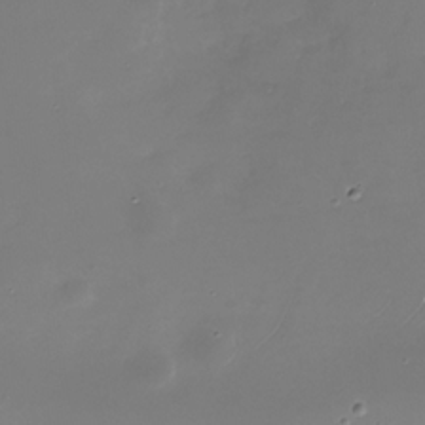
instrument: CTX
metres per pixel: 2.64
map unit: Nhu
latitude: -28.5574
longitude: -69.1781
